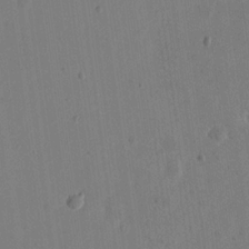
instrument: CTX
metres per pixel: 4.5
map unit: eHh
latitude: 21.5182
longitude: -69.9906
